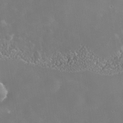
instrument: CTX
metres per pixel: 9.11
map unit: Nhe
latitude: -39.0864
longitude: -117.5560
